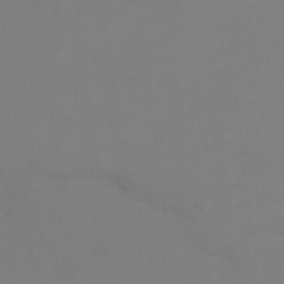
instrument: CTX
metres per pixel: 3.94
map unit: Ht
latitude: 0.6301
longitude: -34.2333
